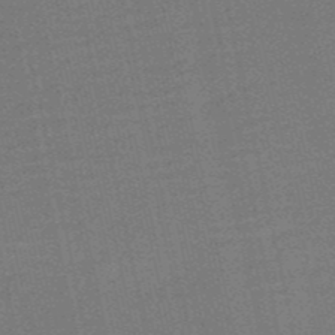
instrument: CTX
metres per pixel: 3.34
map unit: HNb
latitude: -52.1227
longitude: -47.5938
